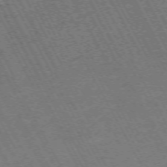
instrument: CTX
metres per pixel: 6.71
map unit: Hpe
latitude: -71.4455
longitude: 10.0661
